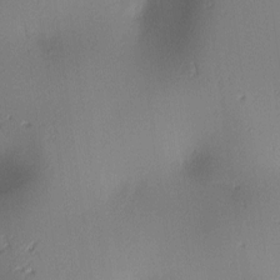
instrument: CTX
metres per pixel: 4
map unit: lAa
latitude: 2.3467
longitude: -115.9906
